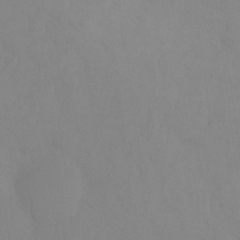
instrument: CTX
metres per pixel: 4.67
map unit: Ht
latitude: -8.9731
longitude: -34.7246
